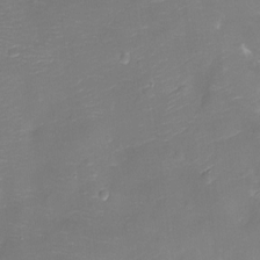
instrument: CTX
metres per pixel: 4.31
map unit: Ht
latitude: -11.3510
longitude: -23.0647
